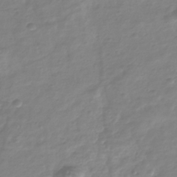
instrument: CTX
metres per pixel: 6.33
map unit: Nhu
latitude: -40.1039
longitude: -81.5371
